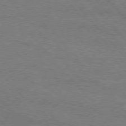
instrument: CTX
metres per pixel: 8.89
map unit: Hpe
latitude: 75.8017
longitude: -152.4034
